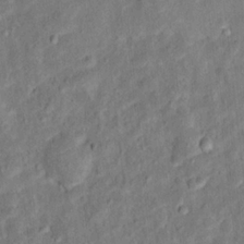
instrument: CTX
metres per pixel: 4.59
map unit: Hto
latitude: 12.8947
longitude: -38.7246
